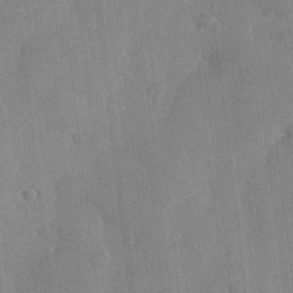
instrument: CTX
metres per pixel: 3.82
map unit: Hve
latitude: 25.9150
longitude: 148.9353
